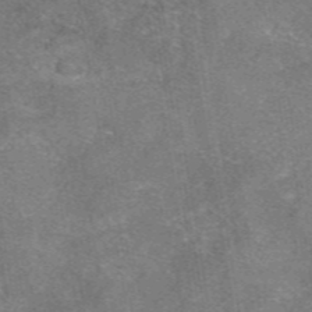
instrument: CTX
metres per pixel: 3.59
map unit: eAb
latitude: 47.3671
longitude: 102.8597
